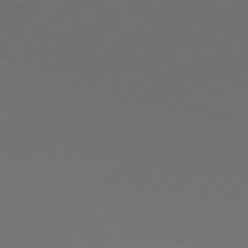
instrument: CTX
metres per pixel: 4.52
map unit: Hpe
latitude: 76.6679
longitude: -131.6127
